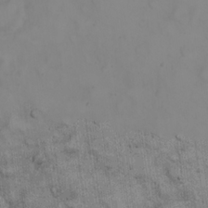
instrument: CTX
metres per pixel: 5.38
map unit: eHh
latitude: 22.9514
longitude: -60.7624
